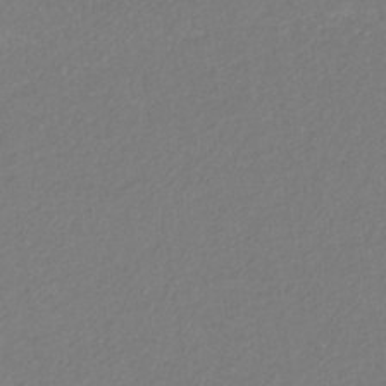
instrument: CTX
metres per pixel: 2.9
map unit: eHb
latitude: -31.3509
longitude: 68.1605
